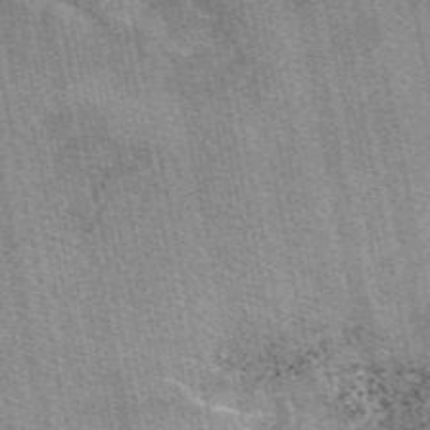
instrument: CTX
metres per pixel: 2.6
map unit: eAb
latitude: 49.8961
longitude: 114.6707
